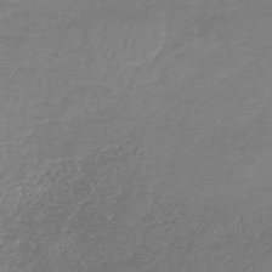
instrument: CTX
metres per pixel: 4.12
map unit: lHb
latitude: -44.8597
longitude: 72.0472
